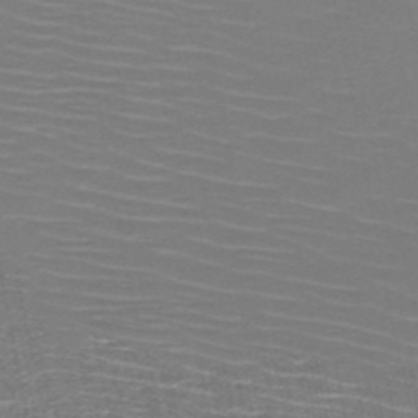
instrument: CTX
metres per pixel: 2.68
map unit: HNb
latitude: -50.9920
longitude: -44.1389
